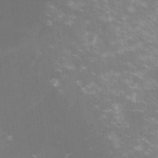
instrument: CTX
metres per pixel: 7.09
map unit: lHvf
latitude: -13.5588
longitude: -100.4790
